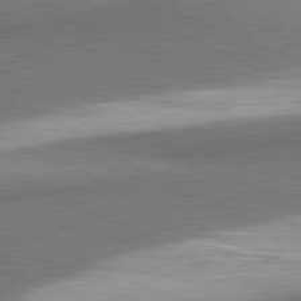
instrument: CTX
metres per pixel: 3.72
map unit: lApd
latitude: 81.4048
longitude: 164.4629
